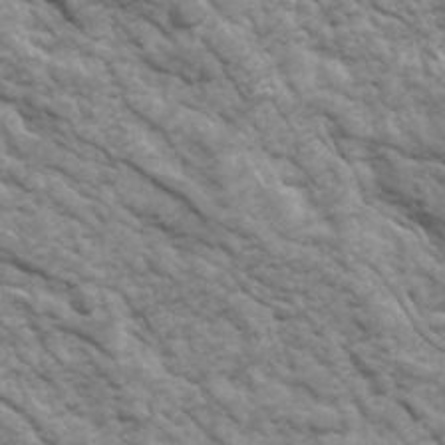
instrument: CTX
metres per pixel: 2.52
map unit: Ave
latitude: 16.9325
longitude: -131.9528
